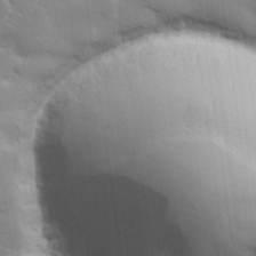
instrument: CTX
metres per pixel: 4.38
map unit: lHvf
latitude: 24.9324
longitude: 141.9367
